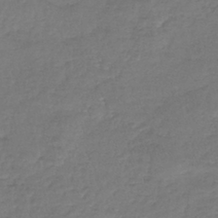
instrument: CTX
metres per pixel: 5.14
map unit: lHb
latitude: -41.4454
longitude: 65.8234
